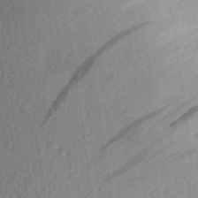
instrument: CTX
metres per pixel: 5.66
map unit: Aa
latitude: 27.4804
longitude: -134.5545
